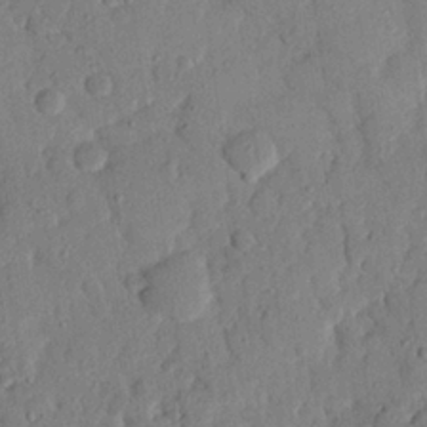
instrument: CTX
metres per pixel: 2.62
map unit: eHh
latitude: 25.3670
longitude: -78.8947
